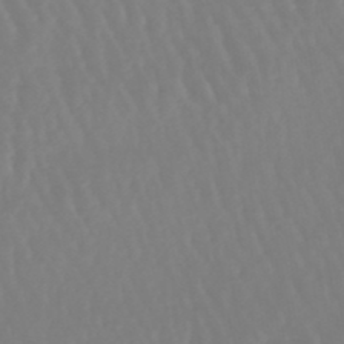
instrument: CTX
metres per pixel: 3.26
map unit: eHb
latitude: -45.9178
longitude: 79.1998
